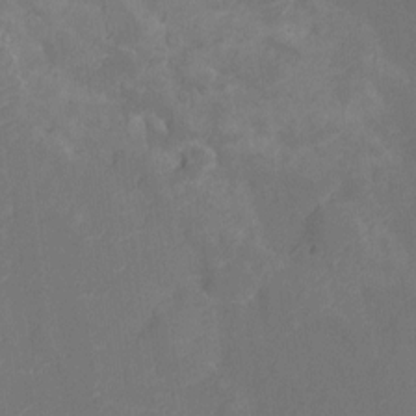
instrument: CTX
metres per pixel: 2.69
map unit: Ht
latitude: -11.1998
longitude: -23.6505
